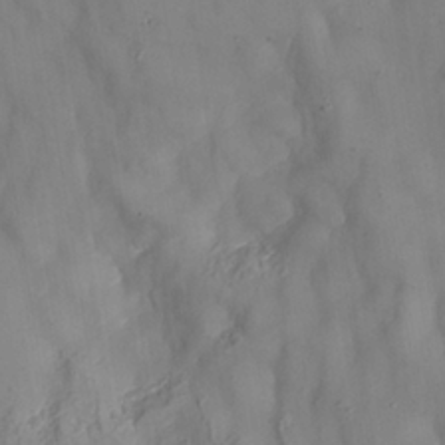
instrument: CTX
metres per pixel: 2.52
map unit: Nhe
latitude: -37.3509
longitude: 138.5196
